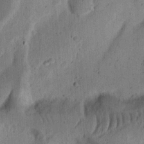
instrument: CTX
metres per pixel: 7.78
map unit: Ht
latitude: 13.9528
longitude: -74.5924
